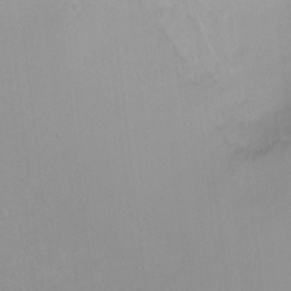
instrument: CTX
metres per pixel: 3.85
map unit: Hto
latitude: -6.7652
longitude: -47.4049
